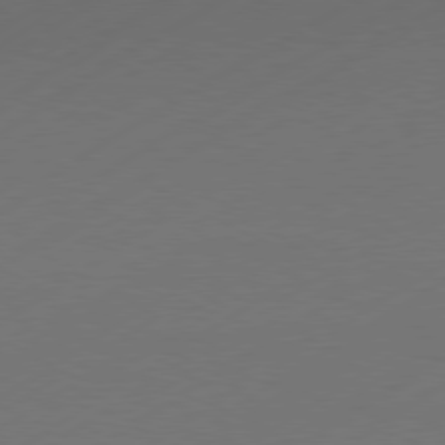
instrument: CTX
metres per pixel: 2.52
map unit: Hpe
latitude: -80.8408
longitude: 15.3510
